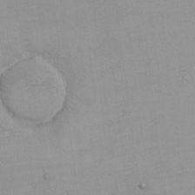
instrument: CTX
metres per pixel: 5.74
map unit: eHh
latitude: -6.6896
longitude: -80.2711
